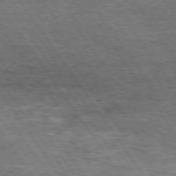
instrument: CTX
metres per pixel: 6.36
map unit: Hpe
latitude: 74.5168
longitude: -150.9135
